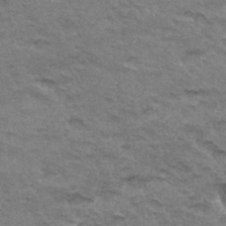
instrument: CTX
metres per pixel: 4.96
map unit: Hto
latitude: 33.5371
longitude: -47.3104
